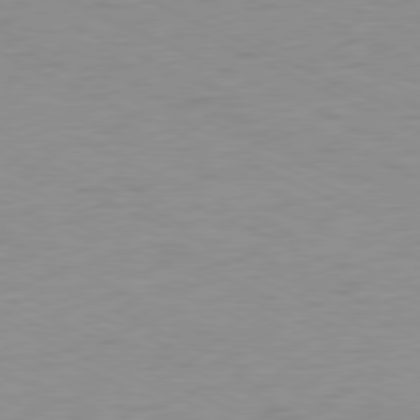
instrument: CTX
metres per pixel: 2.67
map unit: Ap
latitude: -78.5007
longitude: -72.9892
